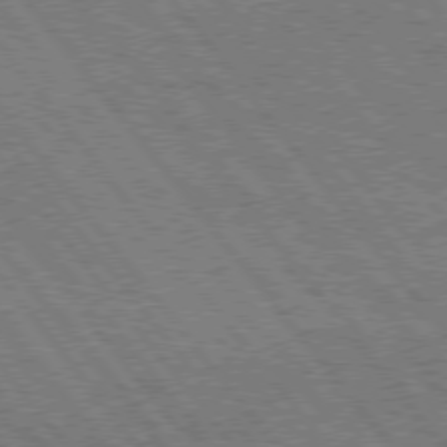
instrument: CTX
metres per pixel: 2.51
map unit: Hpe
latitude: 75.6694
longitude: -149.6505
